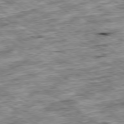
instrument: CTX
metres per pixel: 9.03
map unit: Ap
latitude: -79.7477
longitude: -75.8772
